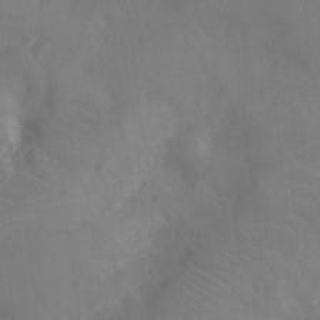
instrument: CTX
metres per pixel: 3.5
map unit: Nhu
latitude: -11.1620
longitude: -21.5938
